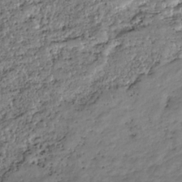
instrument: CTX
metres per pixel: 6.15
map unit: HNhu
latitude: -36.4440
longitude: 33.6344
